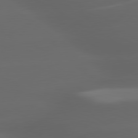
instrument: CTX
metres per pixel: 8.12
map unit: lApd
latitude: 80.2333
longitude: -145.0269
